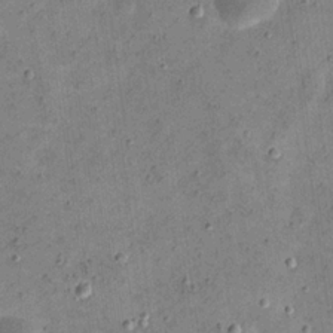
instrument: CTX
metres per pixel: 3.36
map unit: eHh
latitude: 21.9150
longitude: -66.3845
